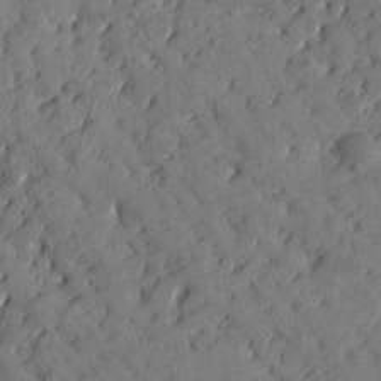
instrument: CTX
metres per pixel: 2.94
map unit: Htu
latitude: 0.9513
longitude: 179.4076
